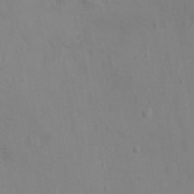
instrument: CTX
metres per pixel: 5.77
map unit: Nhu
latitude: 0.0633
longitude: -15.8962
